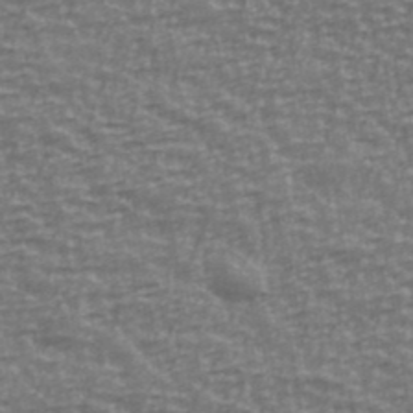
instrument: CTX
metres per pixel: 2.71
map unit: Ave
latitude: 40.9702
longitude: -113.6316
